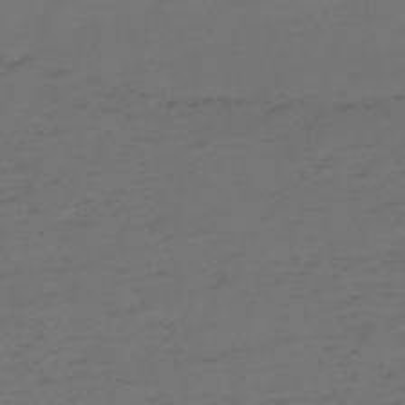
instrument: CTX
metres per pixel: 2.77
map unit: HNb
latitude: -55.4643
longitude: -44.0255
